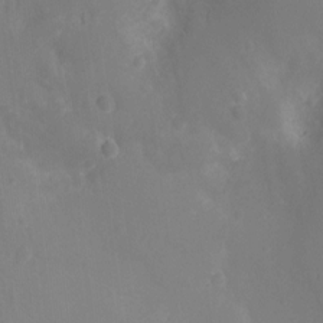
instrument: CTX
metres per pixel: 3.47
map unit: Ht
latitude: -11.8422
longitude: -23.9528
